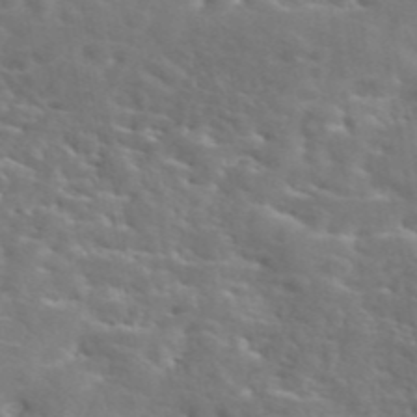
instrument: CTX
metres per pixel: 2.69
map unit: eAb
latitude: 44.9891
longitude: 125.4454
